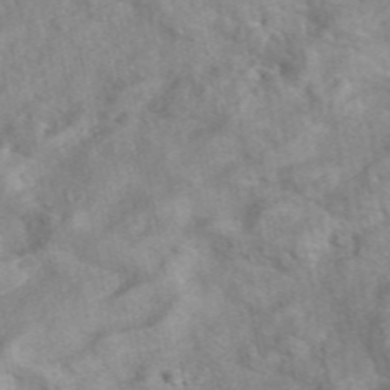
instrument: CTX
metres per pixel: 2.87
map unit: eAb
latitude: 46.0633
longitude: 127.6532
